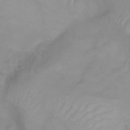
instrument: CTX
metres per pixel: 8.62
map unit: Nhu
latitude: -5.0486
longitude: -80.1011
